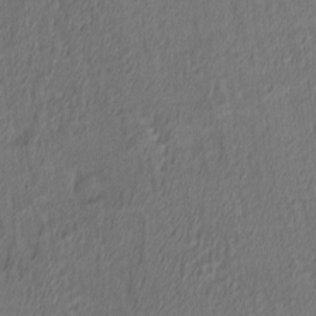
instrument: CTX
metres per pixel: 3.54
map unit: Ave
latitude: 3.8772
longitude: -114.0444
